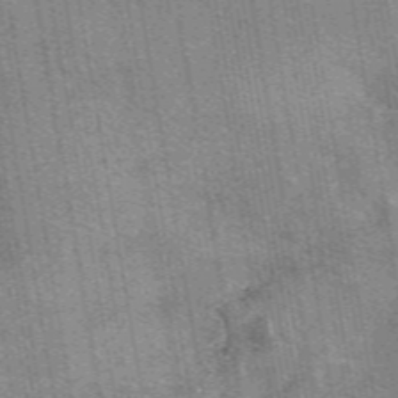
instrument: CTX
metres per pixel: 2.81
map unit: eAb
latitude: 49.1970
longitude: 121.7477
